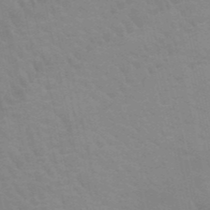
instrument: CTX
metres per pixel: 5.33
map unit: HNb
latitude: -52.9919
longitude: -50.8758
